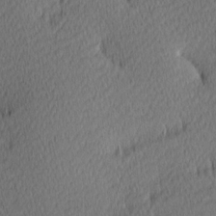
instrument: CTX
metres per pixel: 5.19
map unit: Hve
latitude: 12.6680
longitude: -90.6302
